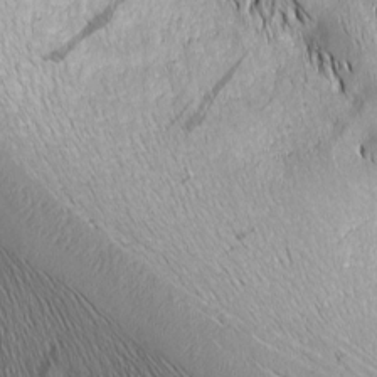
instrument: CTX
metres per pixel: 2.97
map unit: Nhu
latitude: -5.0108
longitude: -151.9528
